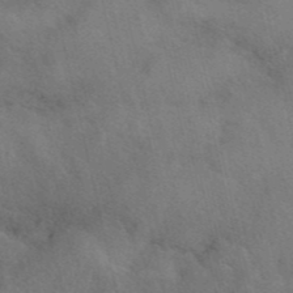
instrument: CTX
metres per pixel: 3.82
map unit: eAb
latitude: 41.9906
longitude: 108.7841
